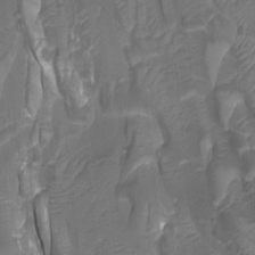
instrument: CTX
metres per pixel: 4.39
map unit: Nhu
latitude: -12.7463
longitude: -65.7450
